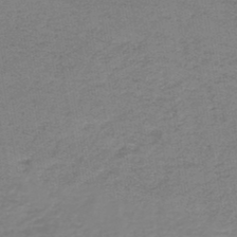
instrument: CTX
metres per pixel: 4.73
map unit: HNb
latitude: -44.6519
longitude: 49.8045
